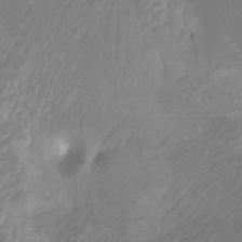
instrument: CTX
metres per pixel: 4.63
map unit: Htu
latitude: -12.2173
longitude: -45.8583
